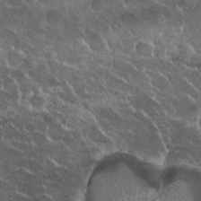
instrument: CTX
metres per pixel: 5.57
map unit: Nhu
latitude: 29.6694
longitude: -54.4790
